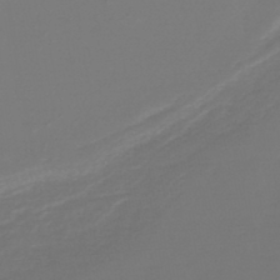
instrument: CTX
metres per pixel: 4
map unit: lHb
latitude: -45.5777
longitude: 76.3495
